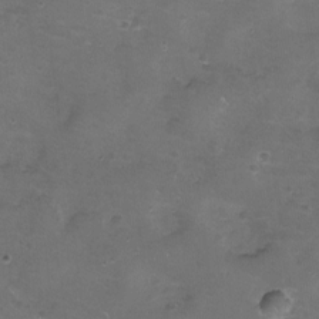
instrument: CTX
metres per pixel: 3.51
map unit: eHh
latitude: -11.8234
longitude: -61.1592
